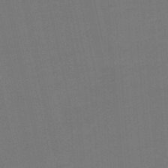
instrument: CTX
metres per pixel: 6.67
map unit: eHb
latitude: -48.3118
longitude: 88.6140
